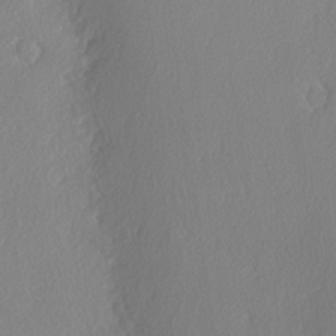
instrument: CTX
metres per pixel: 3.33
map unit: lAvf
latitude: -5.2187
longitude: -108.6301
